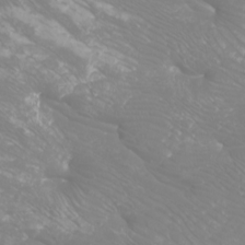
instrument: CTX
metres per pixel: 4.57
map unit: Nhu
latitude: -9.3321
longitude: -70.7624
